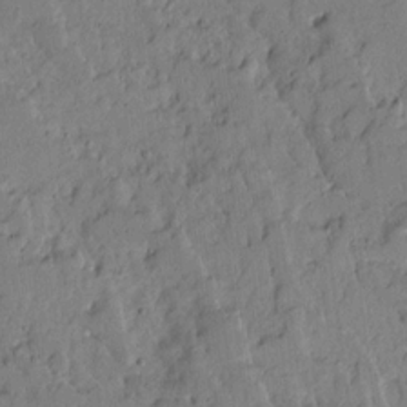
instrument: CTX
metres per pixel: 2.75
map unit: Ave
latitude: 13.6505
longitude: -132.2900
